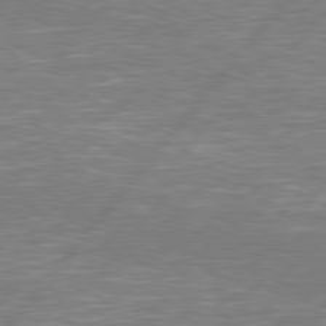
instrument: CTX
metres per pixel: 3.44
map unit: Hpe
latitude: 78.2334
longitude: -120.9514
